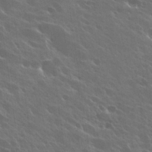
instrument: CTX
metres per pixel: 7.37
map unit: Hto
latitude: 27.8772
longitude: -41.1781
